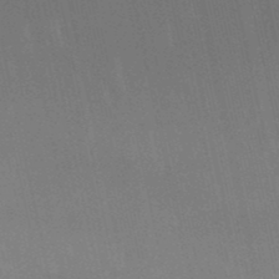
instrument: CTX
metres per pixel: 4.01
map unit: lHb
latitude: -49.4644
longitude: 71.0675
